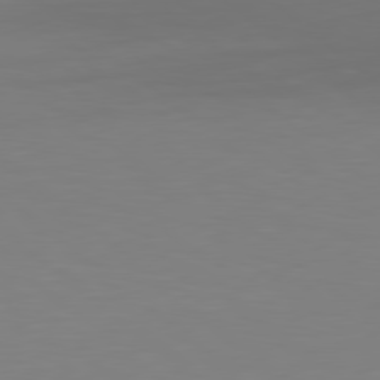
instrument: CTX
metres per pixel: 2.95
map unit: Hpe
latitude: 78.9136
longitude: -172.1388
